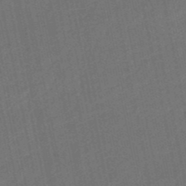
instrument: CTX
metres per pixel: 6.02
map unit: lHb
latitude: -50.6140
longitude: 80.5952
